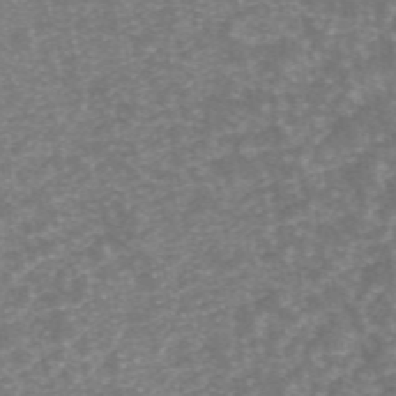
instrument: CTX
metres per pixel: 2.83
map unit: ANa
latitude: 44.8191
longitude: 25.5399
